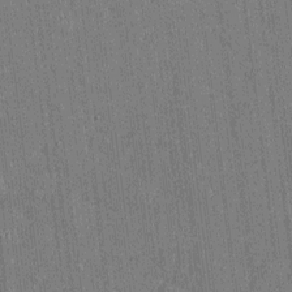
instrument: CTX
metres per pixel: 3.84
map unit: Htu
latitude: -7.1809
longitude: 176.5196
